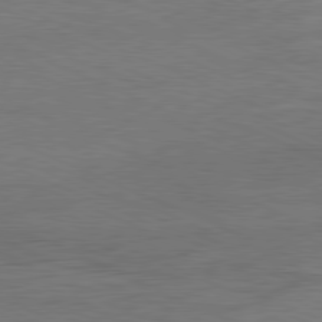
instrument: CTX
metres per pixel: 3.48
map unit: Ap
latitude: -81.5966
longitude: -84.3467
